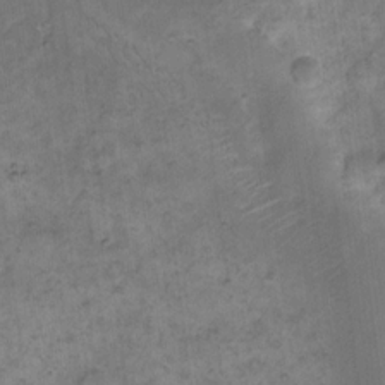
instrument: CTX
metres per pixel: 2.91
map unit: eHh
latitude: 14.4412
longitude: -65.3293
